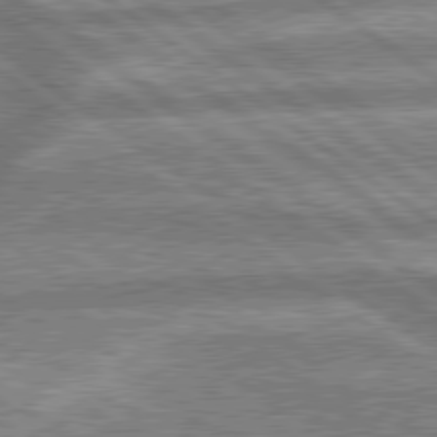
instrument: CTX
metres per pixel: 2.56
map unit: lApd
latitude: 79.6505
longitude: -168.6869
